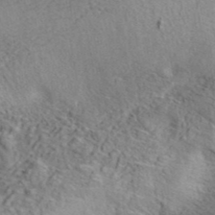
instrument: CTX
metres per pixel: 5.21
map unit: ANa
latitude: 42.4412
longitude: 53.1809
